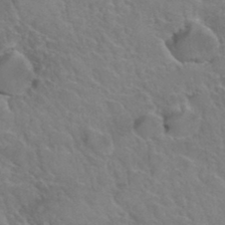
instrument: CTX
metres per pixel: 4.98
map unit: Hto
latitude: 36.2334
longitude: -47.4616
